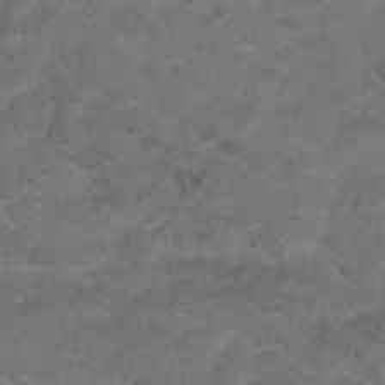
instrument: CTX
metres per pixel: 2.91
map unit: Hto
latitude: 17.1592
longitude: -38.6868
